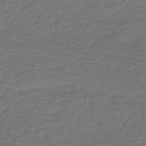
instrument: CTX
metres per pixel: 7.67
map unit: HNb
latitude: -42.7274
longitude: 51.4265
